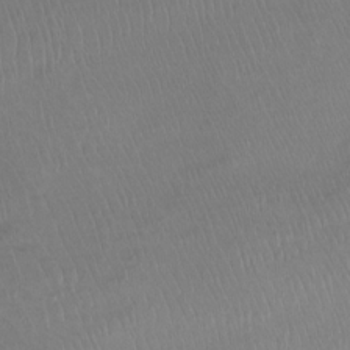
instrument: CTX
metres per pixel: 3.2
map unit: Ht
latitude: -15.1054
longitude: -44.9325
